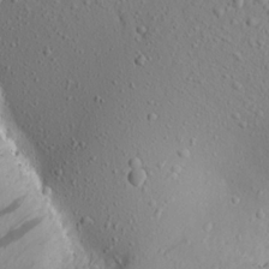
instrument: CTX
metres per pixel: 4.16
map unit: Aa
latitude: 21.8017
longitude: -143.7261
